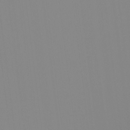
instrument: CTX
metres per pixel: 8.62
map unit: Ht
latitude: -13.6911
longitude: -50.3089
